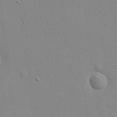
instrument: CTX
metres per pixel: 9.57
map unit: Nhu
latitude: 20.8947
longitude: -73.3860
